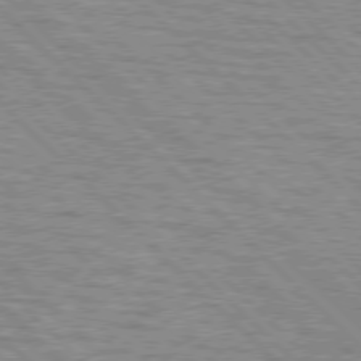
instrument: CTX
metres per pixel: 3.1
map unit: lApd
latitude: 76.9136
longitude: -78.4601
